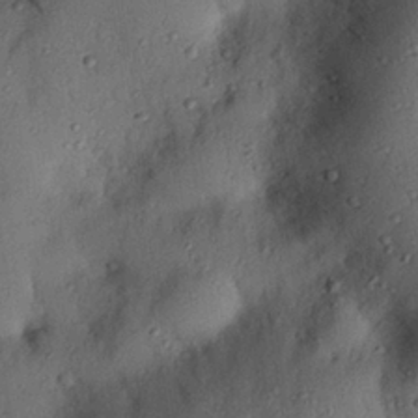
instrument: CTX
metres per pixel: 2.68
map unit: eHh
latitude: 26.0255
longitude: -75.8205
